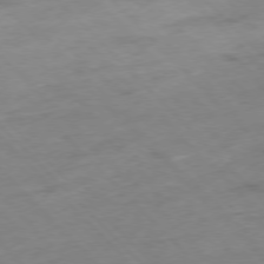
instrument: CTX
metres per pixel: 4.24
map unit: Hpe
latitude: -77.1242
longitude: -17.0836
